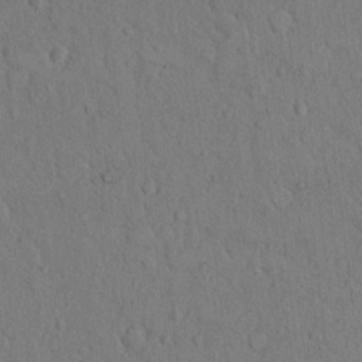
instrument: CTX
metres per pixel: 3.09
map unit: Hto
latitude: 8.6302
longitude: -60.3467
